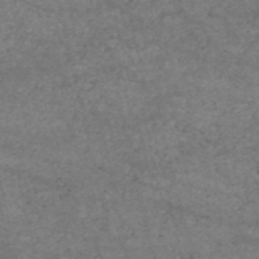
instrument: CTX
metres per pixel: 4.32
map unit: HNb
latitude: -53.3509
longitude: -38.5735
